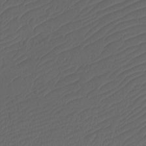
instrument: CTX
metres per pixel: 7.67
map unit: Htu
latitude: -11.3132
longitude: -72.2900
